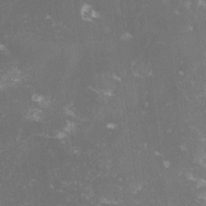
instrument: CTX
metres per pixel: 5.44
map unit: lHvf
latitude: -13.4266
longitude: -98.9891
